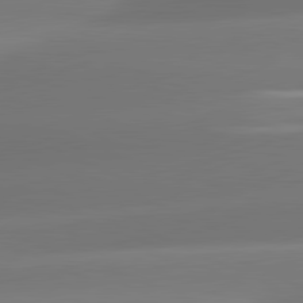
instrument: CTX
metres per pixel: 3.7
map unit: lApd
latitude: 81.4237
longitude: -160.1200
